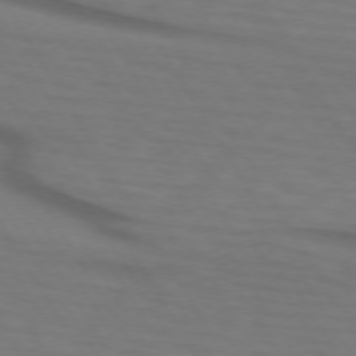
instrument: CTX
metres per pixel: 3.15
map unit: lApd
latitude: 73.2915
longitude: -74.7813
